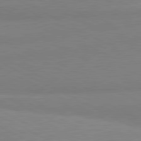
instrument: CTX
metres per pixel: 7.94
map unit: lApd
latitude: 81.2159
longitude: -179.9528
